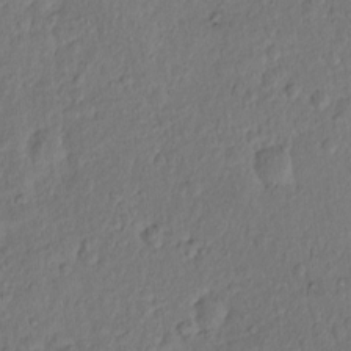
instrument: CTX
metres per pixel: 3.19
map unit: eHh
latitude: 1.4804
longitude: -55.9528
